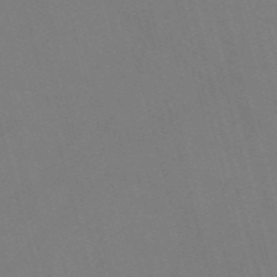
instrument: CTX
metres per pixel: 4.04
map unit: Nve
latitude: -58.0472
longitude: 62.1228
